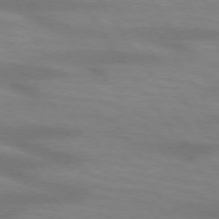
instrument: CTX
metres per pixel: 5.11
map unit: lApd
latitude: 73.6316
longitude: -54.1767
